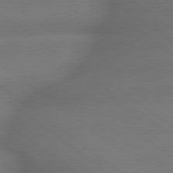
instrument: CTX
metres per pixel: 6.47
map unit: lApd
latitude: 79.4805
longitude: -167.6127
